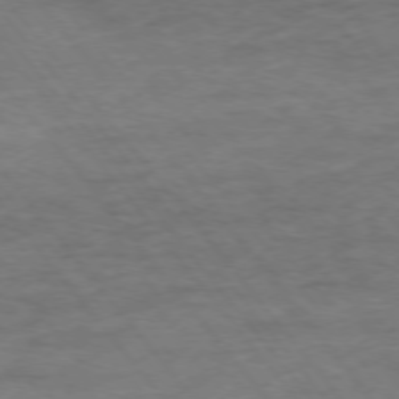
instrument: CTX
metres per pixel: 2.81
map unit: Ap
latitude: -76.3873
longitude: -84.6113
